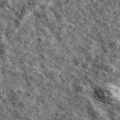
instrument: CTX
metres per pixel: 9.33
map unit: Ave
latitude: 41.8205
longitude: -107.7261
